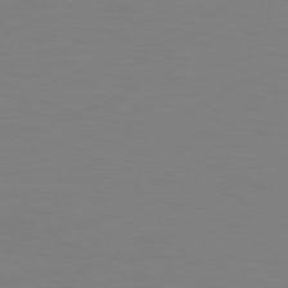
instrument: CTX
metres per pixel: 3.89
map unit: Hpe
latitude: 75.0458
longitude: -127.5371
